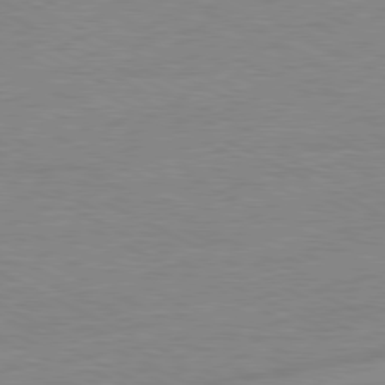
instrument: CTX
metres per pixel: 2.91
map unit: Ap
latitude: -81.0298
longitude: -85.6694
